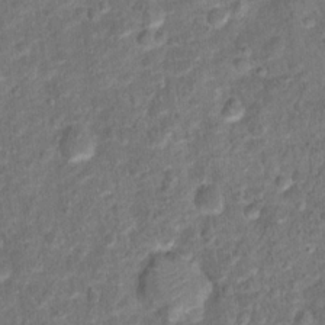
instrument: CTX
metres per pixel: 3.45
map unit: Hto
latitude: 15.5372
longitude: -39.4048
